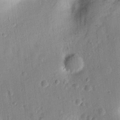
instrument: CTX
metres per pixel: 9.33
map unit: lHvf
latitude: 14.7058
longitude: 179.4643
